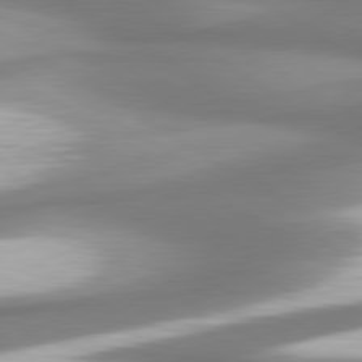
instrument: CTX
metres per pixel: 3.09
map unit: lApd
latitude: 80.5168
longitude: 179.4643
